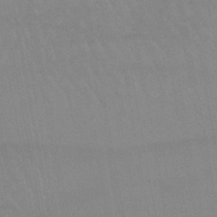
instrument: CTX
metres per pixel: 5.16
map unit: lHb
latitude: -44.4629
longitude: 77.1998
